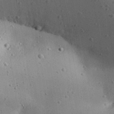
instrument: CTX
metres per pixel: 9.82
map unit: Aa
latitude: 31.9528
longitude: -133.2348
